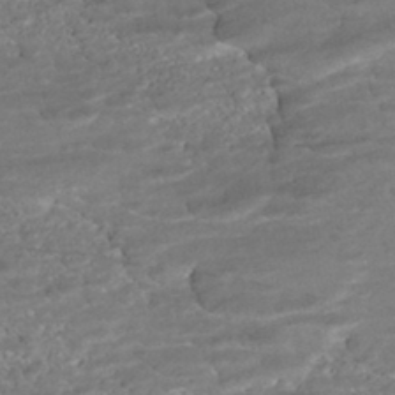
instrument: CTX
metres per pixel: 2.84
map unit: ANa
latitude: -43.2187
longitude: 107.8045
